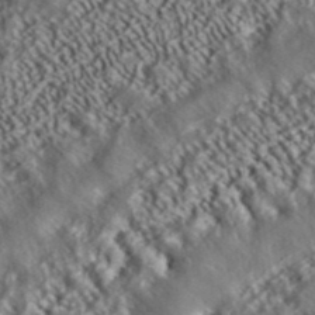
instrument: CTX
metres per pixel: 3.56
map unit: ANa
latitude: 39.5938
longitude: 30.2550
